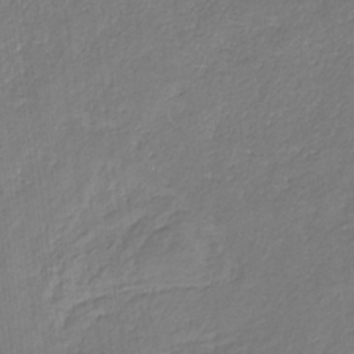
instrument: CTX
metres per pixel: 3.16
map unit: eHb
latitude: -30.6896
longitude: 67.3510
